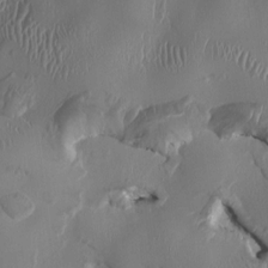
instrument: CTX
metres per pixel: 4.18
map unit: HNhu
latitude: 1.2726
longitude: -4.5735
